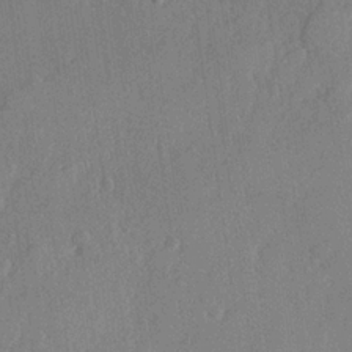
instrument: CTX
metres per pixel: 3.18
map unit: lHvf
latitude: 22.9892
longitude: 145.1809
